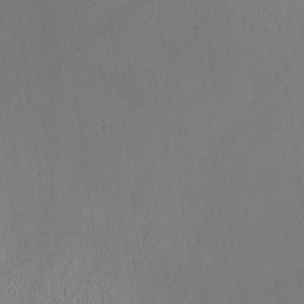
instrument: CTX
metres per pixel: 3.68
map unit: HNhu
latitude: -1.1809
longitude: 0.0283
